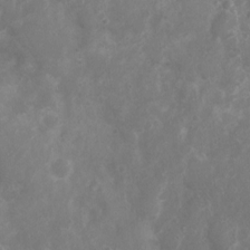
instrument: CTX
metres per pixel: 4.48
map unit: Nhu
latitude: 5.4426
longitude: -17.1025
